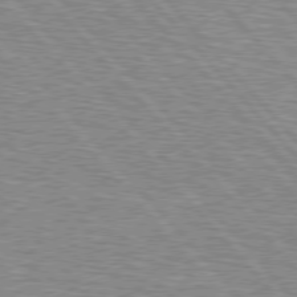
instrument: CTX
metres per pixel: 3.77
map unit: Hpe
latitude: 76.9136
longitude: -150.1200
